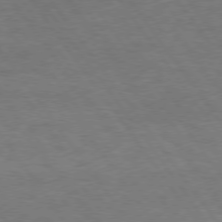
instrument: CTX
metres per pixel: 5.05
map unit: Hpe
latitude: 74.7624
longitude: -142.9514
